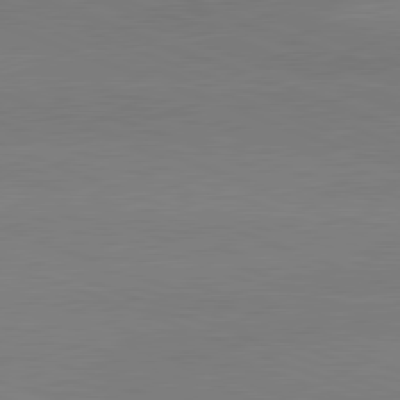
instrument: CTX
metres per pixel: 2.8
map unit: lApd
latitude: 81.0458
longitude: -131.7639
